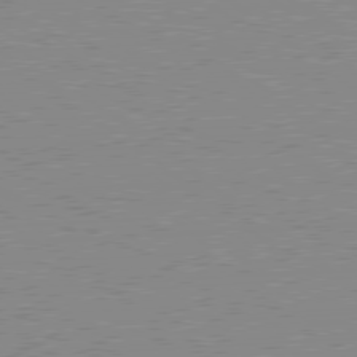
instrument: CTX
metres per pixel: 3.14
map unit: Hpe
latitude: 78.6680
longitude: -144.9702
